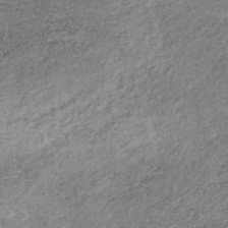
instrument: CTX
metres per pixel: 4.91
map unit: lHb
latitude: -36.8597
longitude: 65.9556
